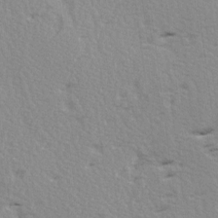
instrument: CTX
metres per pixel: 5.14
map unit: Ave
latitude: 14.5924
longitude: -104.7247
